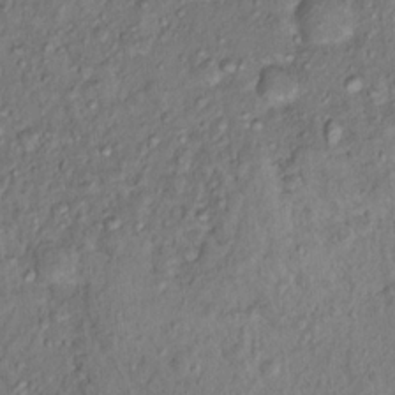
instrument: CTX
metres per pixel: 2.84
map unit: Hto
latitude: 15.6127
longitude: -30.4979
